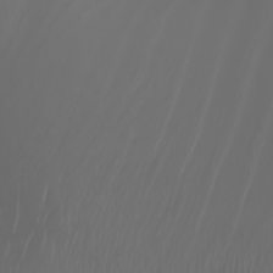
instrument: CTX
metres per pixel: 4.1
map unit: Nhu
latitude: -7.0486
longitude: -85.1403
